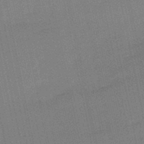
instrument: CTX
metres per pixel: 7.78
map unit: lHb
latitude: -50.1039
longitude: 80.7086
